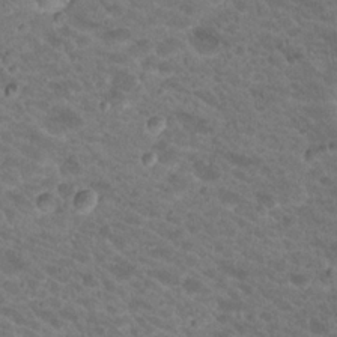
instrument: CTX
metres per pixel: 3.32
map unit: Hto
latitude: 19.3481
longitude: -32.8002
